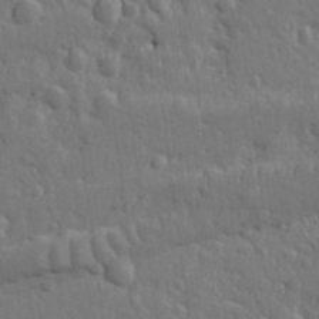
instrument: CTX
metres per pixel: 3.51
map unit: Ht
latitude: 10.1200
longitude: -77.1970
